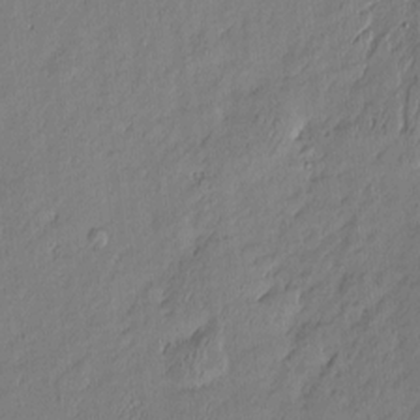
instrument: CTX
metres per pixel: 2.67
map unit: Htu
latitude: -6.1983
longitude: 176.1795
